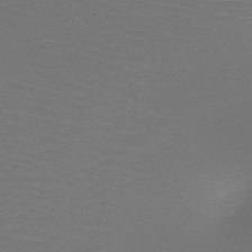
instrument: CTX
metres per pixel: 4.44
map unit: HNb
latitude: -47.9556
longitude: -43.6127
